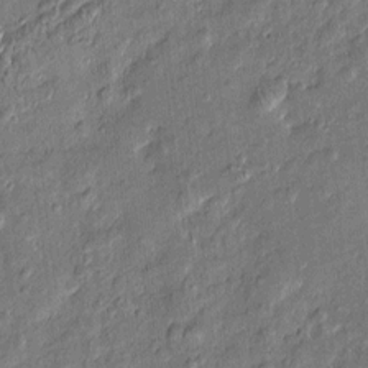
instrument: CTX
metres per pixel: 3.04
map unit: Htu
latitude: -7.7099
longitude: 176.8597
